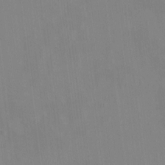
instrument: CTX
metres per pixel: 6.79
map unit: HNhu
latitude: 5.0080
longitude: 4.5384
